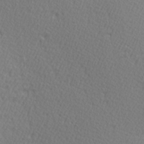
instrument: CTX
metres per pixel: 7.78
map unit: Hve
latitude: 3.1781
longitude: -124.4034
